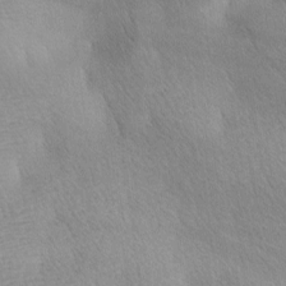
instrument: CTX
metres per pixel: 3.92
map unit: lAa
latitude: -4.5007
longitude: -120.9514
